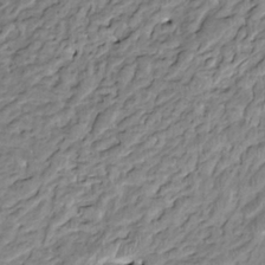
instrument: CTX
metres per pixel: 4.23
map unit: HNhu
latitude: 3.3104
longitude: 8.6896
